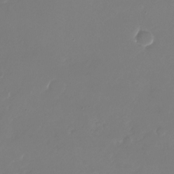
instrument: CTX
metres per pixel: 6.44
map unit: Nhu
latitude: -26.6896
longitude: -72.5168
